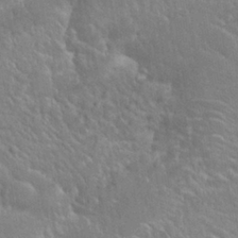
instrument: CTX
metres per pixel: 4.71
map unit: Nhu
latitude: 24.6490
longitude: -59.6883
